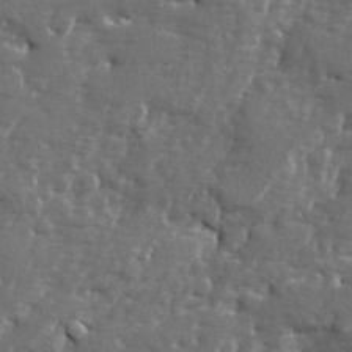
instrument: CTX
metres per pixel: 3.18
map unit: Ave
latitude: -7.9178
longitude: -117.4238
